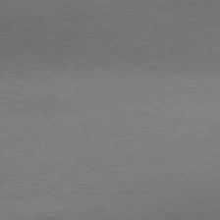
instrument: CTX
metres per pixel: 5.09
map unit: Hpe
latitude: -80.3873
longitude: 19.1242
